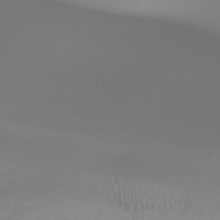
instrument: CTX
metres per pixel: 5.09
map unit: Htu
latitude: -14.5007
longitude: -45.8205
